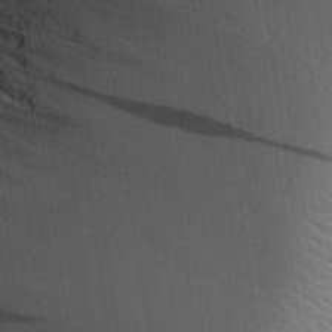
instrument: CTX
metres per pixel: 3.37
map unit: Aa
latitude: 27.2726
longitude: -137.8961
